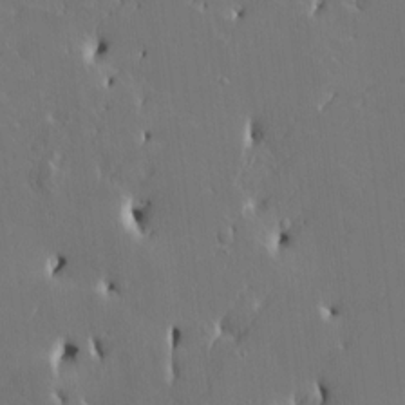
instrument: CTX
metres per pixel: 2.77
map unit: HNhu
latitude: 6.1389
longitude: -4.6113
